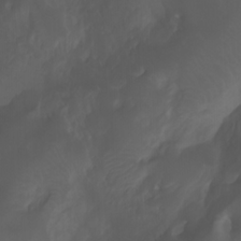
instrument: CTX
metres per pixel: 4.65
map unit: Nhu
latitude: -11.8989
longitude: -74.3278
